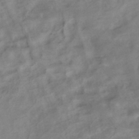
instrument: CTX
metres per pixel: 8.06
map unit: ANa
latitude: -38.9542
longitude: 96.7652
